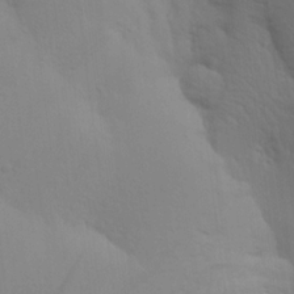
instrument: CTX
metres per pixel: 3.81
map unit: Aa
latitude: 18.6490
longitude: -142.9136
